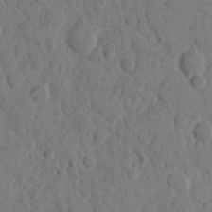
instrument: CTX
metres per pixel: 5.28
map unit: eHh
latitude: 9.2537
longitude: -64.8569
